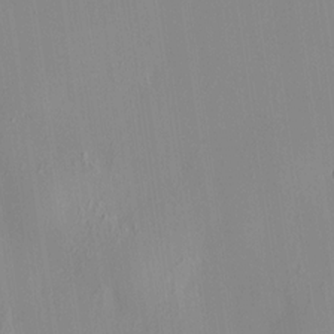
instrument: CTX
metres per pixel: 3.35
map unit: HNhu
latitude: 7.4615
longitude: 12.9164
